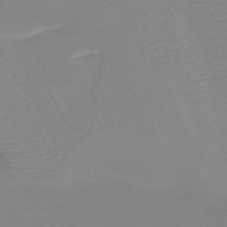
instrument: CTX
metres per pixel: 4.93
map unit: HNb
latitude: -45.5021
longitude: -44.1011
